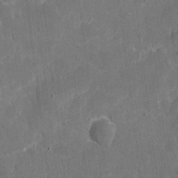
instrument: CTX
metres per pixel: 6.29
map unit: eHh
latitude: 5.2159
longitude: -66.9324
